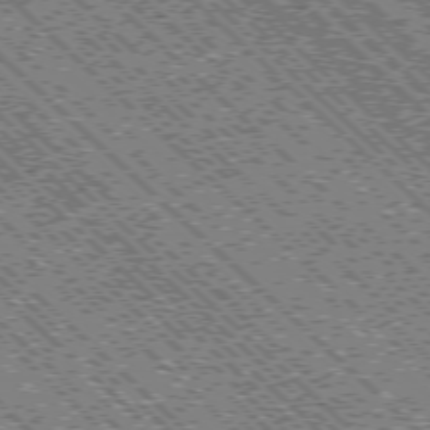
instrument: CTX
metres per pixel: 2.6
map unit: Ap
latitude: -76.0283
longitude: -96.3845
